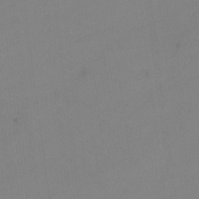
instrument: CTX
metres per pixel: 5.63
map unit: Hto
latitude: -12.8597
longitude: -40.1010
